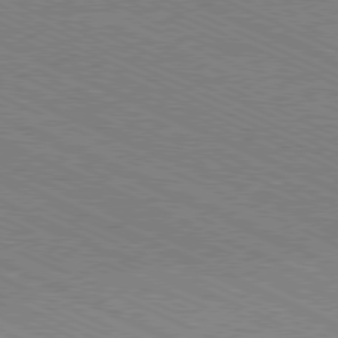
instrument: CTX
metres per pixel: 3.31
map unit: Ap
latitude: -80.9353
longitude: -75.8583
